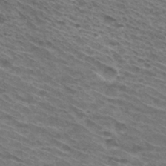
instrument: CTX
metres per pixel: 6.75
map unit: Hto
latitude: 31.3482
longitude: -46.2334
